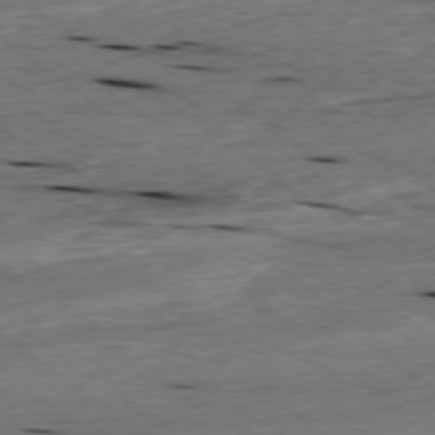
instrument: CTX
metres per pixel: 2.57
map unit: Ap
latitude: -79.2754
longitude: -91.8583
